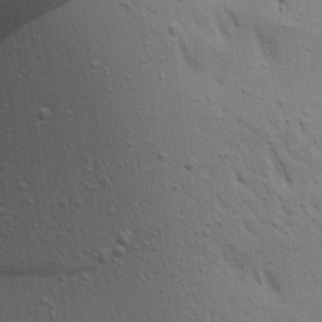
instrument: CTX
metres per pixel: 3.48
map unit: Aa
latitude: 16.7435
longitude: -147.4238
